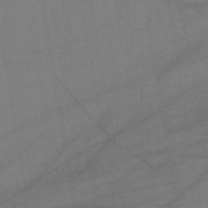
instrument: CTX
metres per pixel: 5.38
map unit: lHb
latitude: -42.3306
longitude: 68.0472
